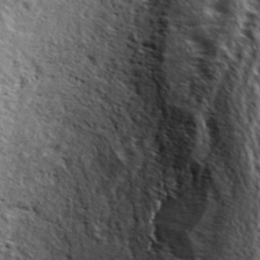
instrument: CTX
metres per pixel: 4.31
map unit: lHvf
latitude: 39.6883
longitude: -86.6490
